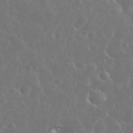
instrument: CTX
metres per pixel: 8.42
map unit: eHh
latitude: 34.7435
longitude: -60.0444
